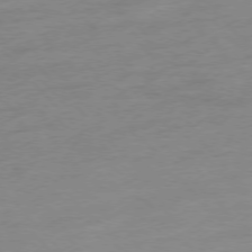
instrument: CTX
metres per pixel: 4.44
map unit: Hpe
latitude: -76.9542
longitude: -14.9703
